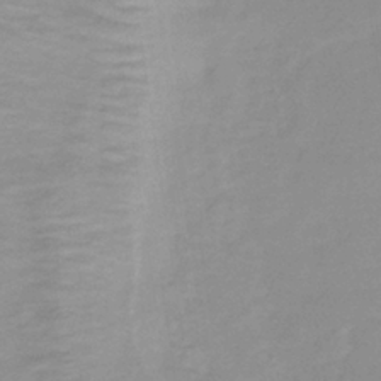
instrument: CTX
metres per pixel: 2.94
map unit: lHb
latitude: -37.1242
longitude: 73.3320
